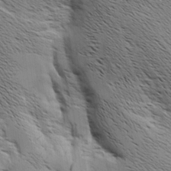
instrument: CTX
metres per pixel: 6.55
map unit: Aa
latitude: 8.8002
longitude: -142.0255
